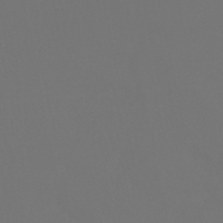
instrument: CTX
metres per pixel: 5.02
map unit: HNhu
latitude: -48.8786
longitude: 102.0283
